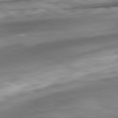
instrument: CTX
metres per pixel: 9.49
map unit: Ap
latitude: -81.7478
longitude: -83.1970
